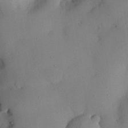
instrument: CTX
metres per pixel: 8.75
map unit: Nhu
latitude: 26.3656
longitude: -72.9136
